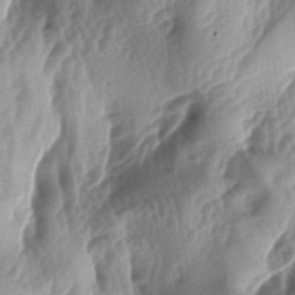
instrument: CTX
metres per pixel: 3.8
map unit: lAa
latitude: -5.3887
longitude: -126.6302
